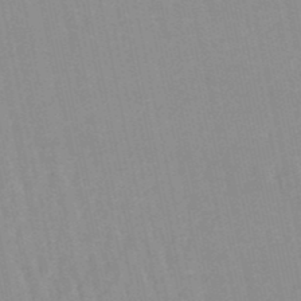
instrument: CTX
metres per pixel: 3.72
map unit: lHb
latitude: -48.6708
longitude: 72.9541
